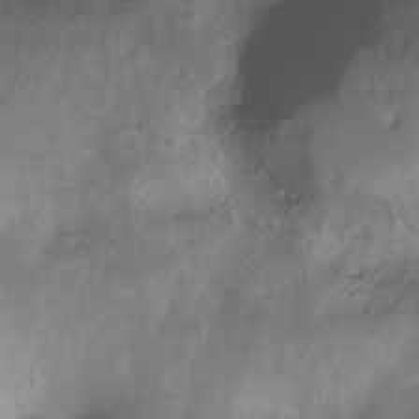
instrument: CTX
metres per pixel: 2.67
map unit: Nhu
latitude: -12.6708
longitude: -41.0080
